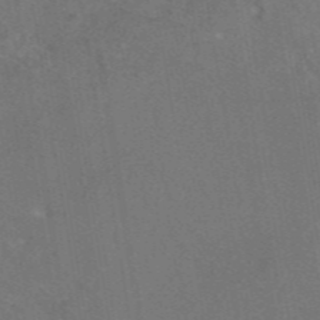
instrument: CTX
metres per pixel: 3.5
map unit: eAb
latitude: 46.8191
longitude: 109.5021
